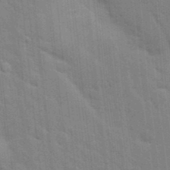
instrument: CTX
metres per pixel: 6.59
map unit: Nhu
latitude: 15.4805
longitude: -29.9339
